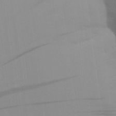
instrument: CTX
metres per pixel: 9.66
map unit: Aa
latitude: 31.1026
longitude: -133.7639
